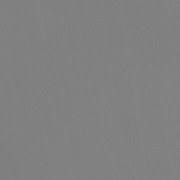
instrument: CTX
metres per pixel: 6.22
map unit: Nhu
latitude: -6.2739
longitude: -95.0270
